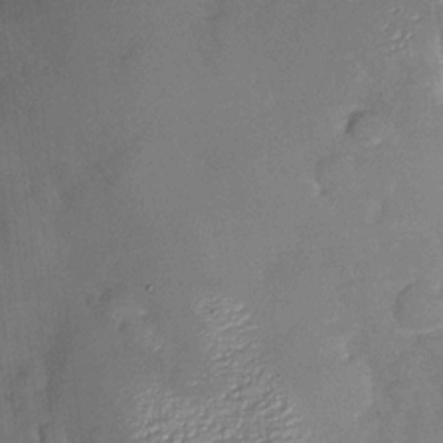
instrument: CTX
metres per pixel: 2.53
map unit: Nhu
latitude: -26.9919
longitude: -57.6882
